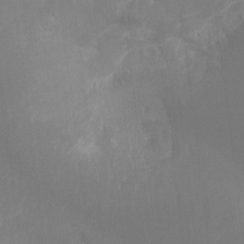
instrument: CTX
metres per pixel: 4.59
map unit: Hto
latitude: -8.4440
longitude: -47.2726
